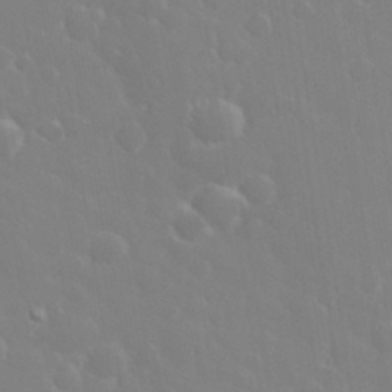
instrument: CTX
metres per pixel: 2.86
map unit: eHh
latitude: 32.8191
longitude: -60.7813
